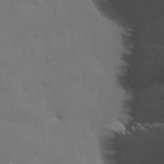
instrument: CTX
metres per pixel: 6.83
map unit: lHvf
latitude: 22.5924
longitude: 141.2565
